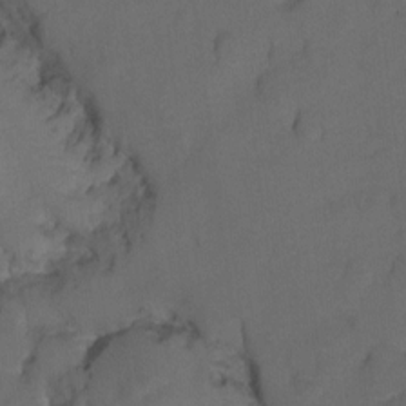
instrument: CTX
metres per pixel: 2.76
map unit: Hto
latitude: 4.9892
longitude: -32.6490
